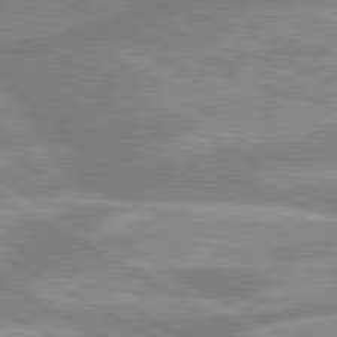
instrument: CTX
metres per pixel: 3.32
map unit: lApd
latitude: 80.0633
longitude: -166.8758
